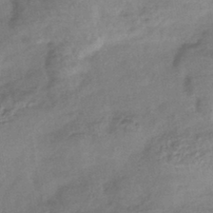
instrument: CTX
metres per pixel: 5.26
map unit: HNhu
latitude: -42.6518
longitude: 90.0472
